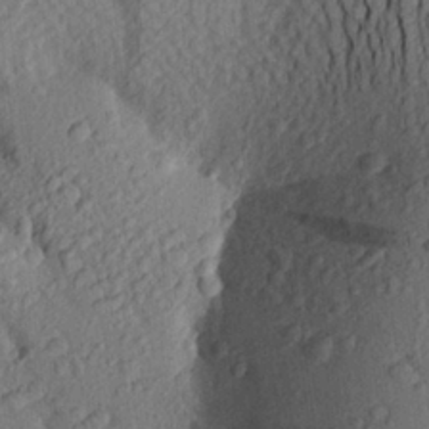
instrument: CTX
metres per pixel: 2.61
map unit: Aa
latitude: 24.8757
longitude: -150.1389
